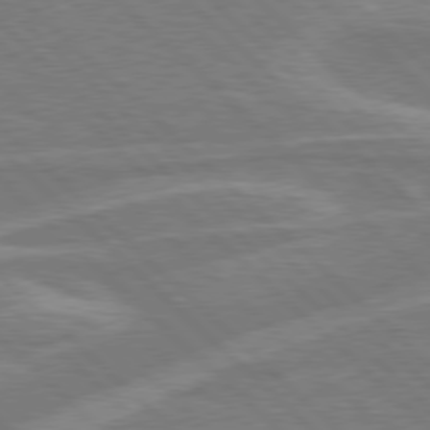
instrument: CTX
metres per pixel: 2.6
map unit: Hpe
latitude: 77.6505
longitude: -151.9528
